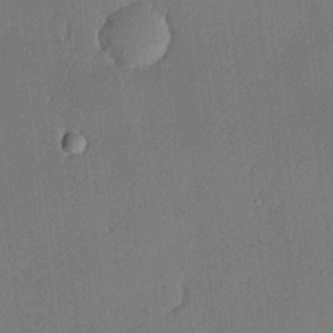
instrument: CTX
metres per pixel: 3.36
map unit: lHvf
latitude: 20.3279
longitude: 144.5385
